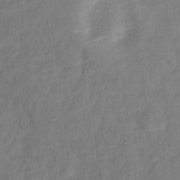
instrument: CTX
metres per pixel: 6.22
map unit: Ht
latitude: 11.8583
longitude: -40.4789
